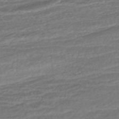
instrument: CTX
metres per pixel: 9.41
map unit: ANa
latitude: -45.4077
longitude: 105.4643
